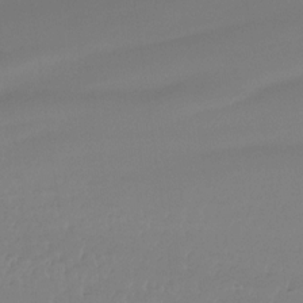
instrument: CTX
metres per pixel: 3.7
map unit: Ht
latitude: -14.8030
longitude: -51.1781
